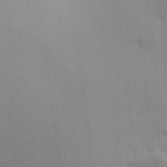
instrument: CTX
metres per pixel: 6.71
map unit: Aa
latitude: 18.8758
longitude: -140.8946
